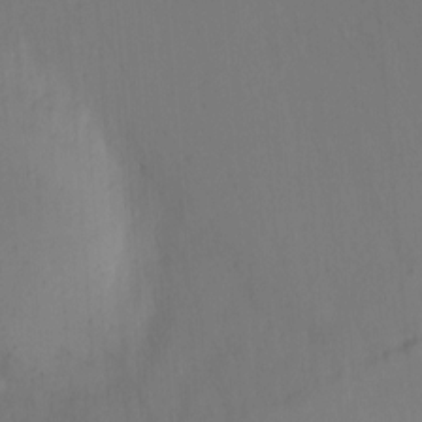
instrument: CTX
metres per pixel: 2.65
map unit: Ht
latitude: -0.1984
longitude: -34.8758
